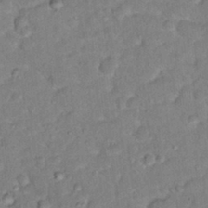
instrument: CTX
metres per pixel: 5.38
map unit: Hto
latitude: 16.3089
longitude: -35.6882
